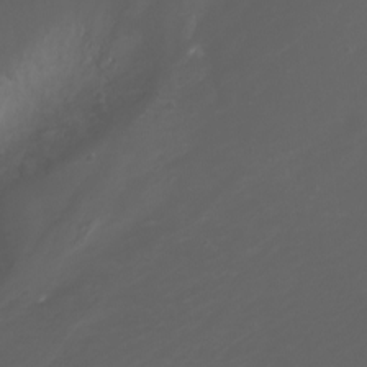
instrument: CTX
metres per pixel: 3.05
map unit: Nhu
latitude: -7.6722
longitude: -73.3293
